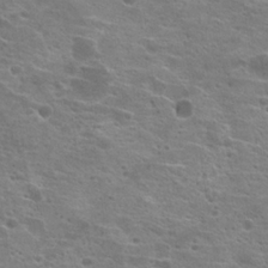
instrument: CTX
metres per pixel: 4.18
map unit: Hto
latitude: 20.7058
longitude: -41.8583
